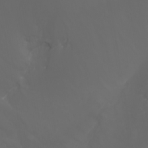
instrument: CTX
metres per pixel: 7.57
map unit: Nhu
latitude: -7.7666
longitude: -83.1403
